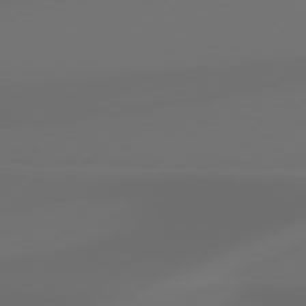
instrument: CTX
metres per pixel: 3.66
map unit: Hpe
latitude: 76.4979
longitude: -130.5357
